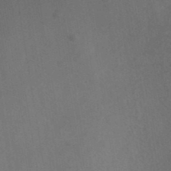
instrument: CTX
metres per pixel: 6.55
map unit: ANa
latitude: 39.5371
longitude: 29.4266
